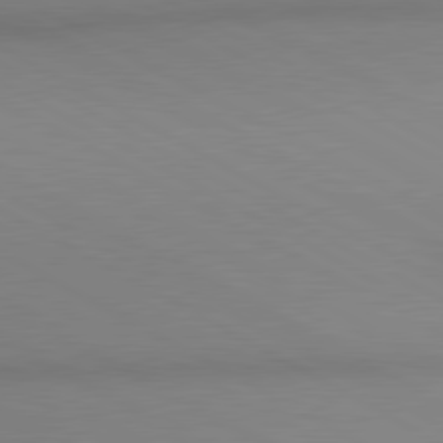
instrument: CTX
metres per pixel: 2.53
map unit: lApd
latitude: 80.4979
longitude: 135.3321
